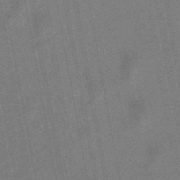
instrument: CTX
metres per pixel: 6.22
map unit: lHb
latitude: -49.0298
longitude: 71.6911
